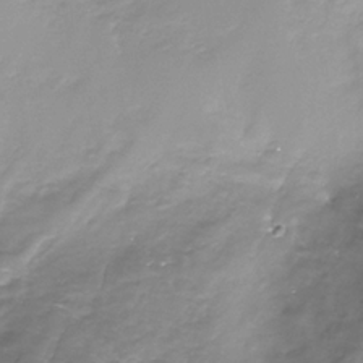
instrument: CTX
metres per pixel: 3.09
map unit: Nhe
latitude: -32.2929
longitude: -92.8947
